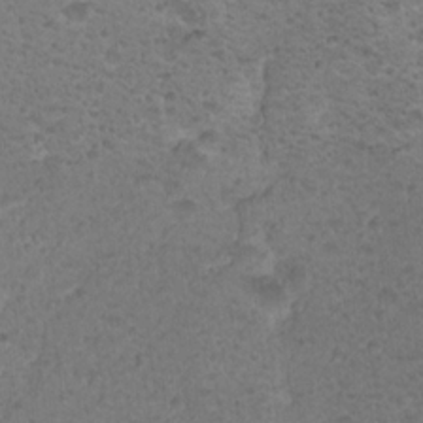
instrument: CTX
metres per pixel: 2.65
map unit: Nhu
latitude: 18.2144
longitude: -31.0459
